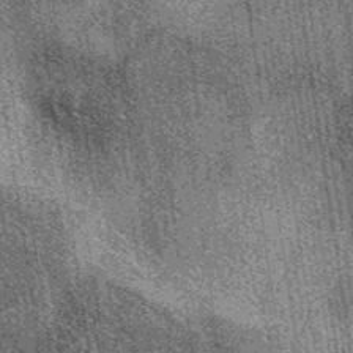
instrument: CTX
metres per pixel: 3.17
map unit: eAb
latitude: 38.6679
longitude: 107.3887
